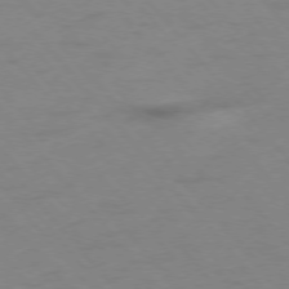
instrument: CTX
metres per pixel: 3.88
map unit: Ap
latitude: -76.8030
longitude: -64.1956
